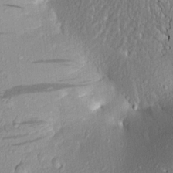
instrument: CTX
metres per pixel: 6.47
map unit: Aa
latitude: 18.3845
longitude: -148.5357
